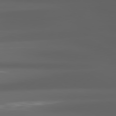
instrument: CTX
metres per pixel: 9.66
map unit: lApd
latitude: 80.4979
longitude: -140.7435
